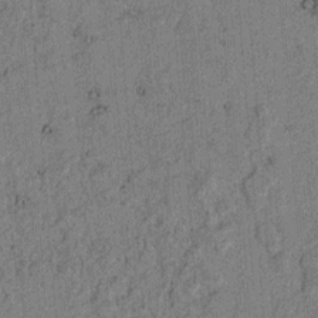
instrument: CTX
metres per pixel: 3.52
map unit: lAvf
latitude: 4.5357
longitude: 157.8800
